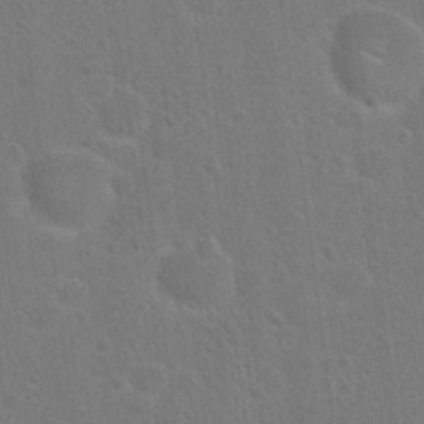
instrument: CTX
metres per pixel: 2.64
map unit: Hto
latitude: 22.8569
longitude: -47.8017
